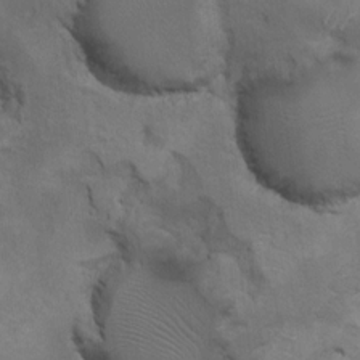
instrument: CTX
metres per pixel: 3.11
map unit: Ht
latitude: 11.7072
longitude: -33.0270
